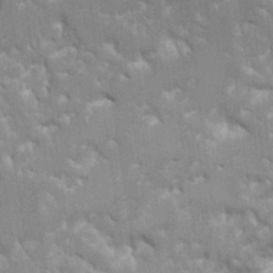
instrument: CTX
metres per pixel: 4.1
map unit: Aa
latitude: 10.5357
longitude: -125.8016
